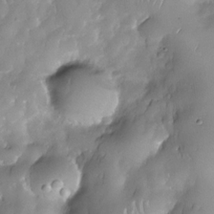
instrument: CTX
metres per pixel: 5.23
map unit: Nhe
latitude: -30.1983
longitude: -140.4223
